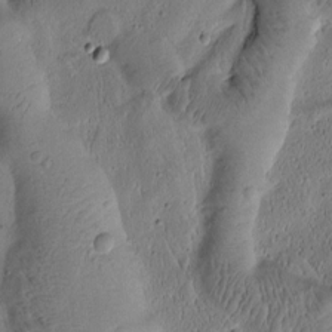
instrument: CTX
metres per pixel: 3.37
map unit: Htu
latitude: -2.2361
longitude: 171.2376
